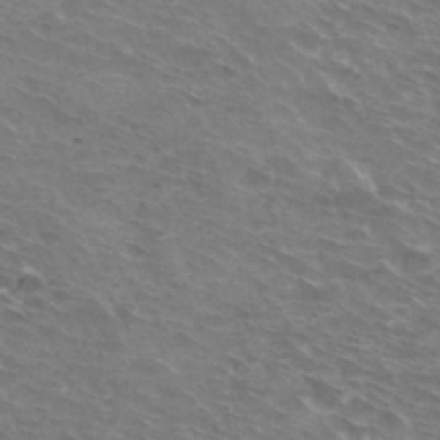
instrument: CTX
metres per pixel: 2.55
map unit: Hto
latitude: 33.0836
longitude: -43.4238
